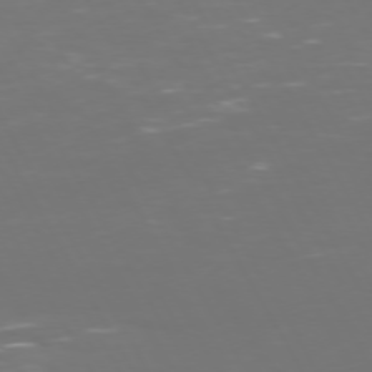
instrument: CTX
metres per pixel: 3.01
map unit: Hpe
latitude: 72.4601
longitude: -125.9339
